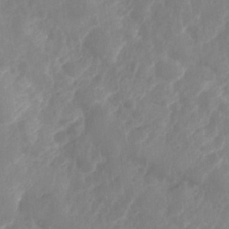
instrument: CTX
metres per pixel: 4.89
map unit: Nhe
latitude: -36.1794
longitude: -177.9339
